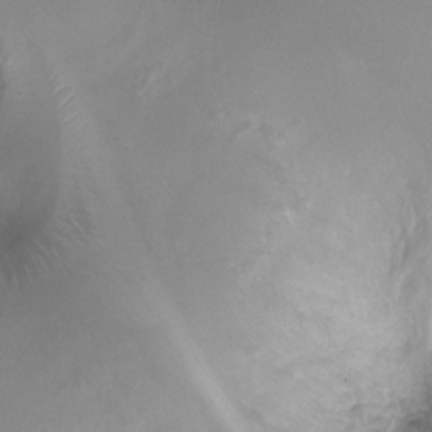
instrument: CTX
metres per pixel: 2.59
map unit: Ht
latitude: -6.5573
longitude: -19.7260
